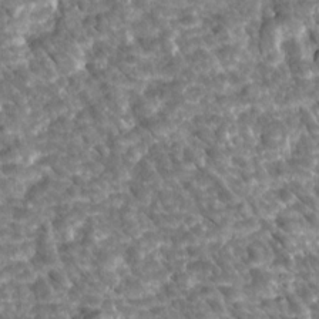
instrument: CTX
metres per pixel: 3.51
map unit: Htu
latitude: 2.2900
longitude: 142.3684
